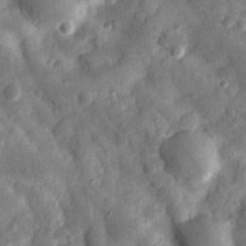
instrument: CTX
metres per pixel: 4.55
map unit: eHh
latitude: 28.5357
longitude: -74.5357
